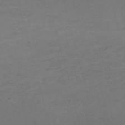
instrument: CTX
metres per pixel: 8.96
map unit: Nve
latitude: -59.0297
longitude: 58.3873
